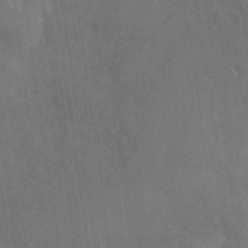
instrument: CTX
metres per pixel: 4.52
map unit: Nhe
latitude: -35.7100
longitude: -178.6869
